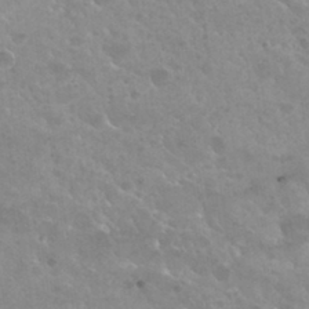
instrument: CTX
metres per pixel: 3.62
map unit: Hto
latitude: 31.3293
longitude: -40.8569
